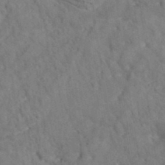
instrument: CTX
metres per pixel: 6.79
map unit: eAb
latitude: 35.1592
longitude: 109.0486
